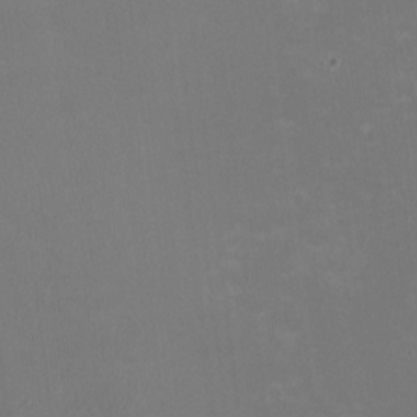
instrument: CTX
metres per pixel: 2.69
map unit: HNhu
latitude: -2.4628
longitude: -7.2915
